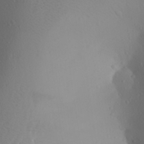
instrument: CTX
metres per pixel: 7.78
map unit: Aa
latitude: 27.0459
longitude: -146.8569
